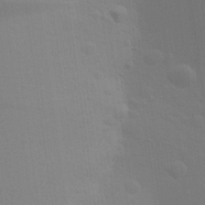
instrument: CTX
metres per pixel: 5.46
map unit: Aa
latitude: 25.7827
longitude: -145.7449
